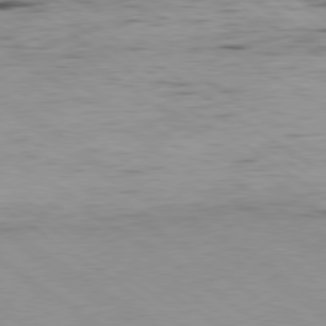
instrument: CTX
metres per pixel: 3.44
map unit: Hpe
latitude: -80.2740
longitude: 23.5021
